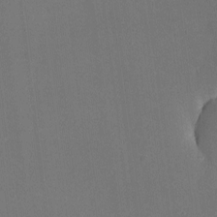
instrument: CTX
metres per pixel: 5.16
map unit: lHvf
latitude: -9.9556
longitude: -100.3845
